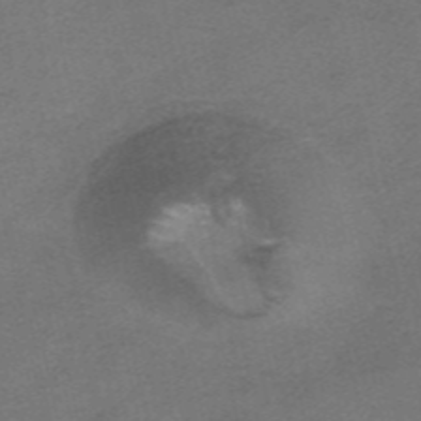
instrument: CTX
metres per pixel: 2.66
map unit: HNhu
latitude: -40.1039
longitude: 104.1039
